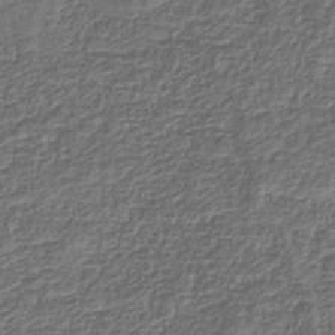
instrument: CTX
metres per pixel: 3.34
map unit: eHb
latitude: -34.7463
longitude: 79.8422
